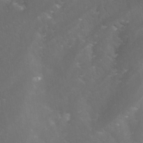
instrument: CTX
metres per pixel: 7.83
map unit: Nhe
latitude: -27.9367
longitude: -109.1970
